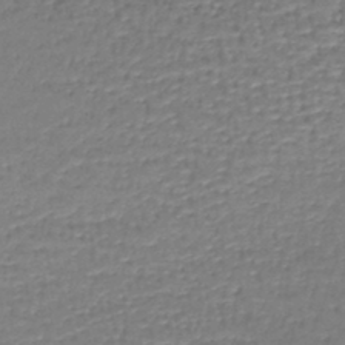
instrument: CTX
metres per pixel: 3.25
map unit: lHb
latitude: -43.2187
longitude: 59.0108
